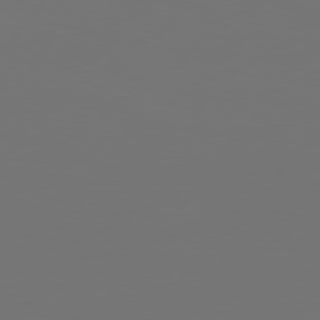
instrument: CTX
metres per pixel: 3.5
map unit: Hpe
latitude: 75.1403
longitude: -129.4804
